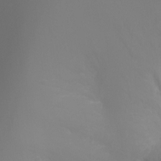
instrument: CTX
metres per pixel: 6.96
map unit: Ht
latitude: -5.4832
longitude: -26.0255
